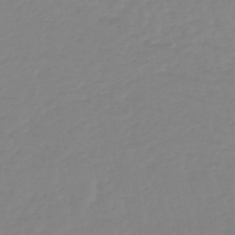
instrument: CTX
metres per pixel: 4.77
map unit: lHb
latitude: -45.0486
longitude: 56.1606
